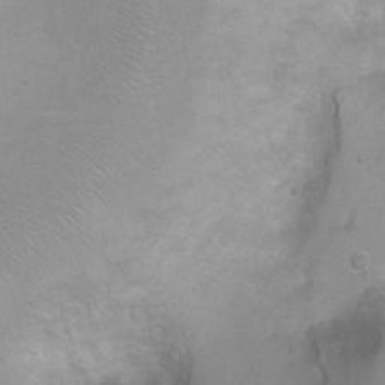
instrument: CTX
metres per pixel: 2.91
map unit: Ht
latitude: 0.9513
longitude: -37.3860
